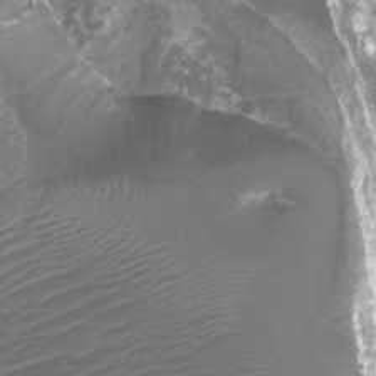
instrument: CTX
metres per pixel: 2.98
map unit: Htu
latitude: 3.3859
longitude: -21.0837
